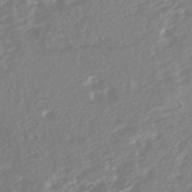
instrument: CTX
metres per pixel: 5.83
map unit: HNhu
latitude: -44.3873
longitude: 103.6344
